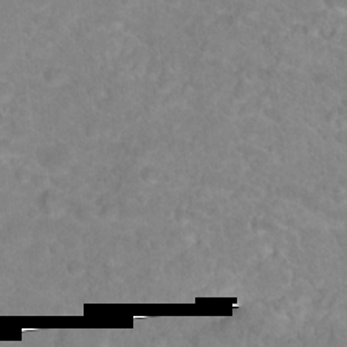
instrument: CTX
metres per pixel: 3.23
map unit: Hto
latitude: 18.4790
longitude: -37.8206
